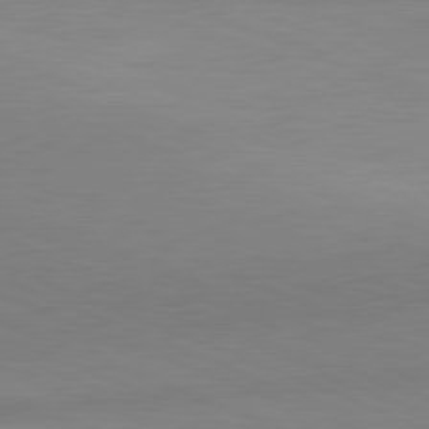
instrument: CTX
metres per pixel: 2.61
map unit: lApd
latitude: 81.9339
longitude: 137.3887
